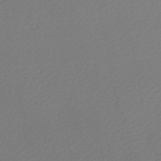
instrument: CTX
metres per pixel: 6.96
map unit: HNb
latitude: -47.5021
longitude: 57.8989
